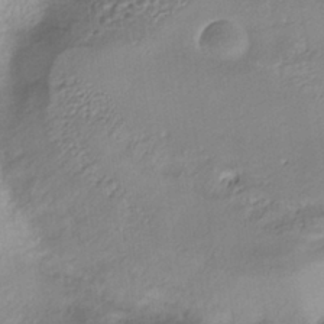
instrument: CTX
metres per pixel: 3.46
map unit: HNhu
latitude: -40.5007
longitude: 95.3887
